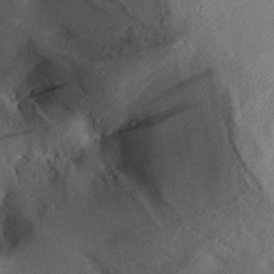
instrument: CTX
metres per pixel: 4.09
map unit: Aa
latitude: 29.9717
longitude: -132.0255
